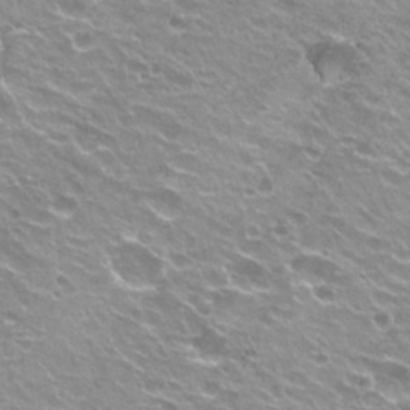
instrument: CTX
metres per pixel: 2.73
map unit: Hto
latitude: 22.7624
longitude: -32.2900
